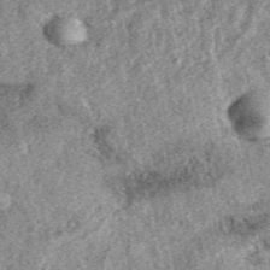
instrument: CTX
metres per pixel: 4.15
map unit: eAb
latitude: 38.4790
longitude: 109.9556
